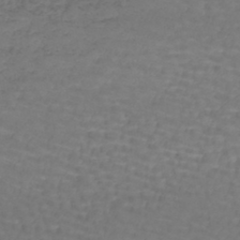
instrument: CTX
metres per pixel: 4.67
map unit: lHb
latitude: -43.5966
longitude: 73.1998
